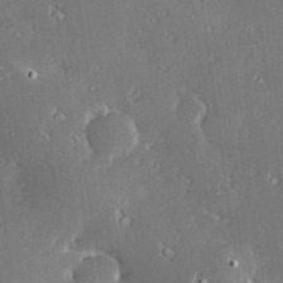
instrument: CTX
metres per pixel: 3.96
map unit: Hve
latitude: 28.1767
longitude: -93.4993
